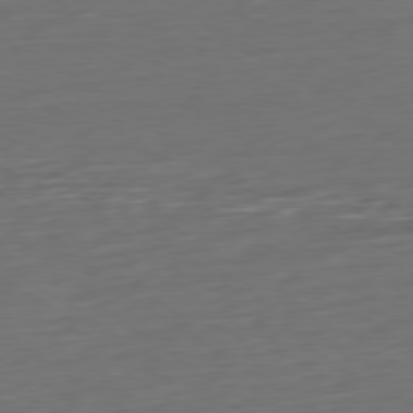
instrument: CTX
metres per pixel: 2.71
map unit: Ap
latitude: -79.7477
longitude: -54.6112
